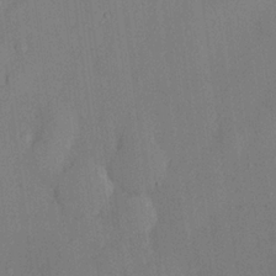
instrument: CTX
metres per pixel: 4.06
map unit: lHvf
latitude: 21.7450
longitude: 145.4832
